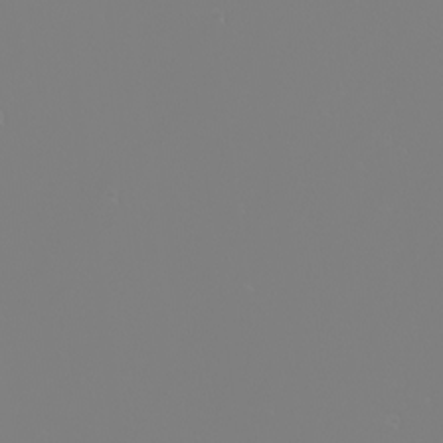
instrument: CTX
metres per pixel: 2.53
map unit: eHh
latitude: -6.2172
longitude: -85.4427
